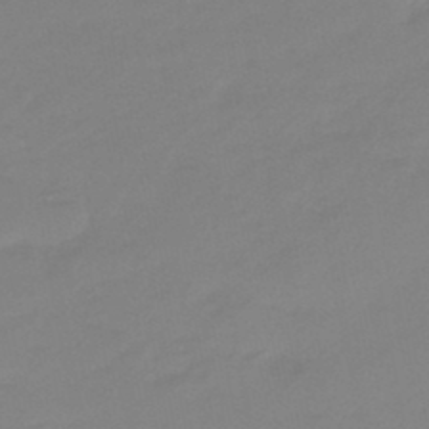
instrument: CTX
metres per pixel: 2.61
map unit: eHb
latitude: -46.0283
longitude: 85.8800
